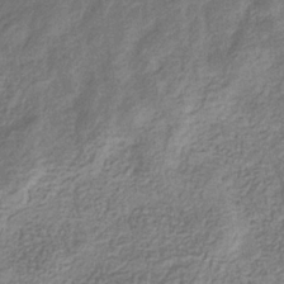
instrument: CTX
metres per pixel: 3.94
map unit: eHb
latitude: -32.6708
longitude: 74.4251
